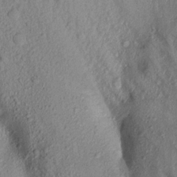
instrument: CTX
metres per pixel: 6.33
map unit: Aa
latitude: 17.0458
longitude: -146.5924
